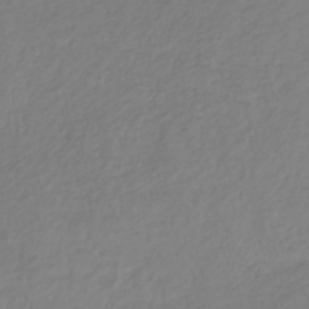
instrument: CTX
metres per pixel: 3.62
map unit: lHb
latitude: -36.2928
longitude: 69.5021
